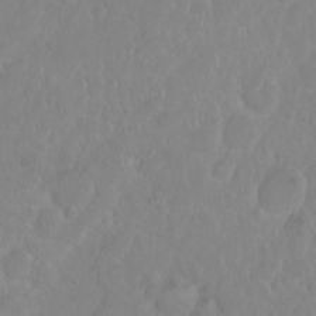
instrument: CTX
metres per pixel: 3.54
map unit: eHh
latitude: 1.3103
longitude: -55.4993
